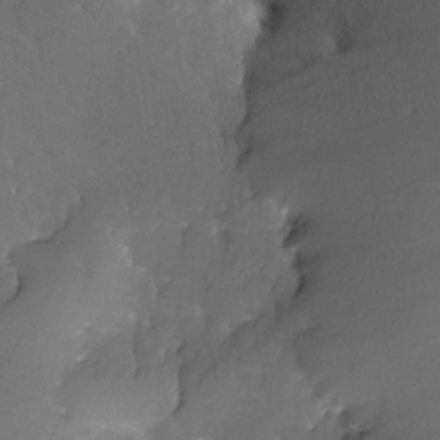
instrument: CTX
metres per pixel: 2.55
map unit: Nhe
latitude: -27.0675
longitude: -110.0633
